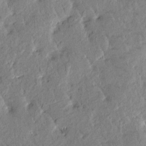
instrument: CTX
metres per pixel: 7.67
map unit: Htu
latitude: -1.1432
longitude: 175.6721
